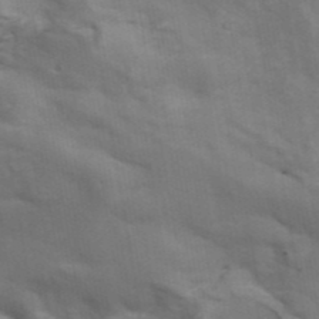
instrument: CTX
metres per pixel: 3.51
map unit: ANa
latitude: 42.2712
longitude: 14.2740
